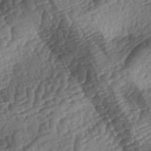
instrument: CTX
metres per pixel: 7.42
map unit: lAa
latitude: -3.9178
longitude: -127.1214
